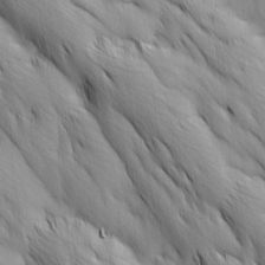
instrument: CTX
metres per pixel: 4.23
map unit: Ave
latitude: 12.6113
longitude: -105.9339
